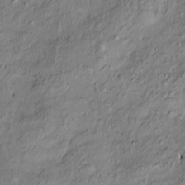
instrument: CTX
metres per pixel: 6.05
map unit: Htu
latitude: -10.0094
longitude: 176.7085
